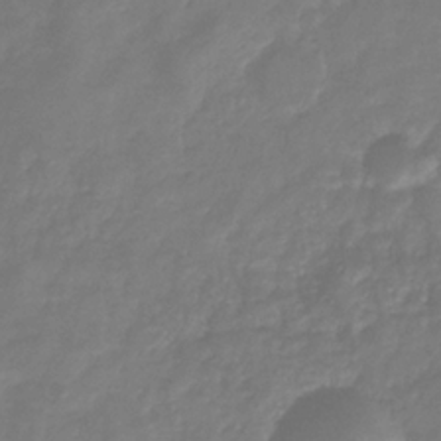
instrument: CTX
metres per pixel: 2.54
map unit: eHb
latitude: -30.7274
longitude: 72.9919
